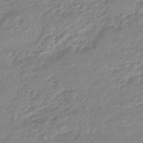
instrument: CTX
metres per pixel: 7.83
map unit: eHb
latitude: -45.4077
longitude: 89.8422
